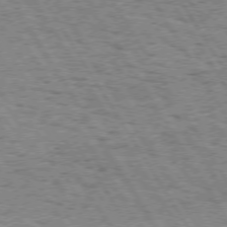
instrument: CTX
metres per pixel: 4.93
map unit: Hpe
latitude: 73.4427
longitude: -133.4238
